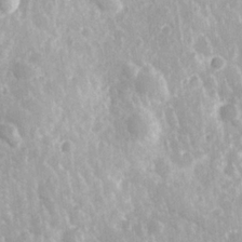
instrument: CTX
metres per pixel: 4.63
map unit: Hve
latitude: 24.8191
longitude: 146.5007
